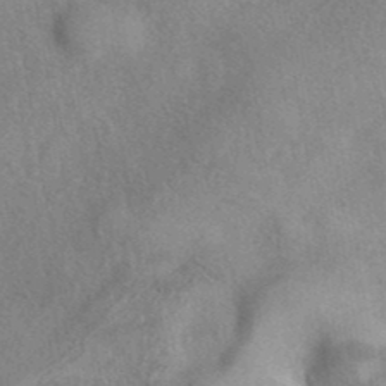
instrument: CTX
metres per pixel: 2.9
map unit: eAb
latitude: 40.0633
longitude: 106.3118
